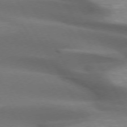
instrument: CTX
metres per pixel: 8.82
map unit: lApd
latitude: 72.9136
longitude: -51.1403
